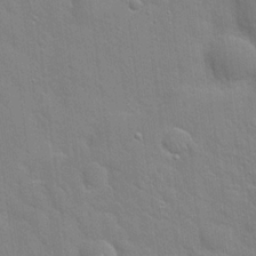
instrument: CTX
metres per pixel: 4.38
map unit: Hto
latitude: 20.5168
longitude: -51.9906
